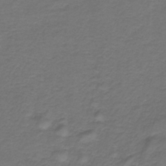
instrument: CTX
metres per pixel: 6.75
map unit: HNb
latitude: -36.6518
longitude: 53.6721
